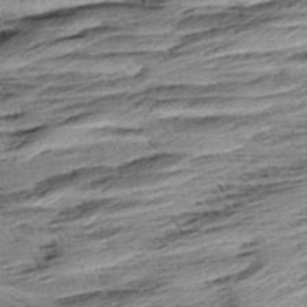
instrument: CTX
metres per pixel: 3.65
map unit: Aa
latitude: 8.1956
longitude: -139.5182
